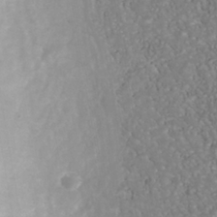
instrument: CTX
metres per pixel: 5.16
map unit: Nhu
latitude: -40.5951
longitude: -83.1781
